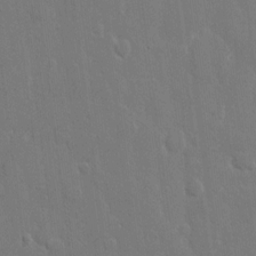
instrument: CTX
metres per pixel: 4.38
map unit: eHh
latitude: 13.0459
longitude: -70.5546
